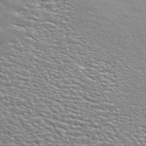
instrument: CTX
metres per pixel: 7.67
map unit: ANa
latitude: 44.8758
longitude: 30.9730
